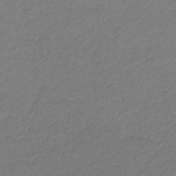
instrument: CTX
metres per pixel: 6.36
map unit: eHb
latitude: -31.1620
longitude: 66.8408
